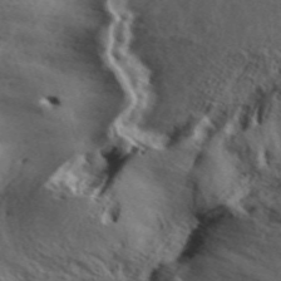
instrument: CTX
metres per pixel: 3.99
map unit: Aa
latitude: 32.0444
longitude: -136.4601
